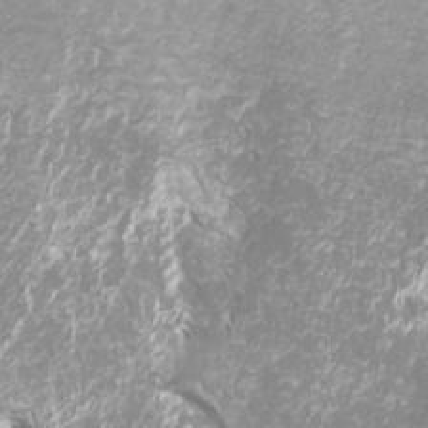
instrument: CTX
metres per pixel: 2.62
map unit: Htu
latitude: -12.4440
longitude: -70.9136
